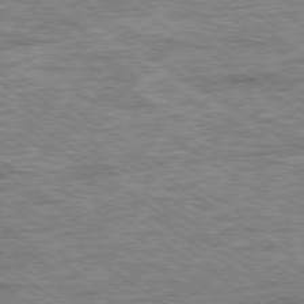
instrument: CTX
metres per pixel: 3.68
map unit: Ap
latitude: -79.8989
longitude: -78.8947
